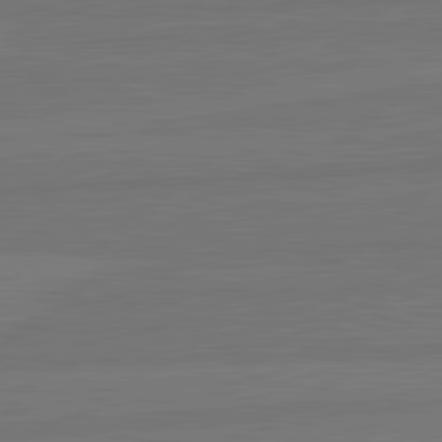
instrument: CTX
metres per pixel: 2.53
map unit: lApd
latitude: 82.1199
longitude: -179.8962
